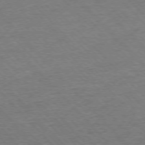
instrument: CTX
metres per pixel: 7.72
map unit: Ap
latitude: -76.9920
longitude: -95.2348
